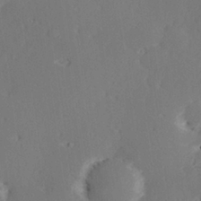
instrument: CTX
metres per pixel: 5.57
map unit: Hve
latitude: 26.4979
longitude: -94.4223
